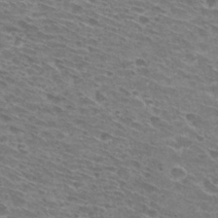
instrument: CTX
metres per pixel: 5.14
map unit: Hto
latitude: 30.3657
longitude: -44.3278
